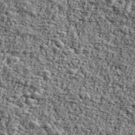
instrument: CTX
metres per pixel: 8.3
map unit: Ave
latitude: 42.5168
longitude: -110.8569
